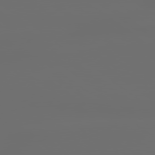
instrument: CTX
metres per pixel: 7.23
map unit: lApd
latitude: 79.4616
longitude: -138.8947
